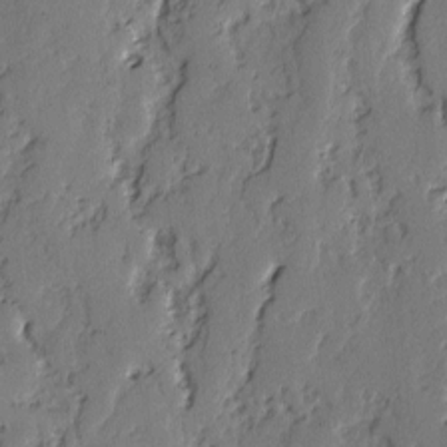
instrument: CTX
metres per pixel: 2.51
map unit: lAvf
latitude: -2.6329
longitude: -106.9325
